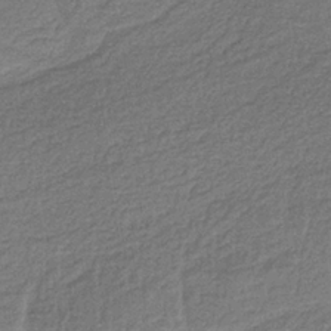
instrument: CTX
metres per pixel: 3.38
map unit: HNb
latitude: -35.2187
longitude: 59.7288
